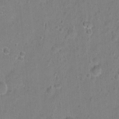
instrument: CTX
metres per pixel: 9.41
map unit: Hto
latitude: -6.6140
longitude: -35.5938
